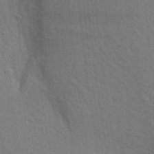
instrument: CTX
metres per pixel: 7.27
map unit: Aa
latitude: 19.7449
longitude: -143.4616
